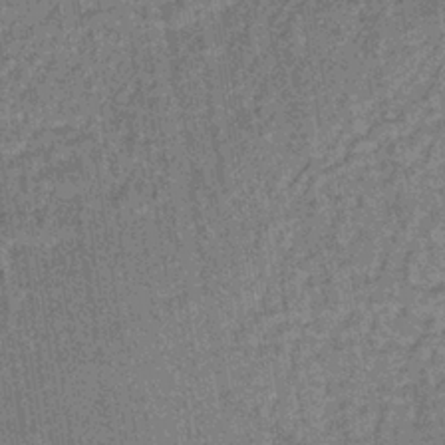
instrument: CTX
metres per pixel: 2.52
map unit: lHb
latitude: -35.3699
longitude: 63.7288
